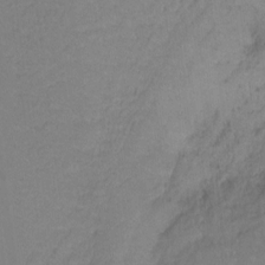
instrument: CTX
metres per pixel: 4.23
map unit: Hto
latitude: -10.6896
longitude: -37.2537
